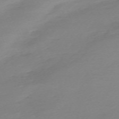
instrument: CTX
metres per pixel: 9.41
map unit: Nhu
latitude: -67.4265
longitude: 39.5588
